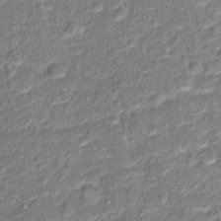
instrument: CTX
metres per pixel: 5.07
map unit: Hto
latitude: 14.8569
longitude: -39.0269
